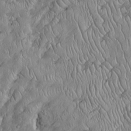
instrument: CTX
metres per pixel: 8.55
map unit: Htu
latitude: -5.5399
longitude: 156.1795
